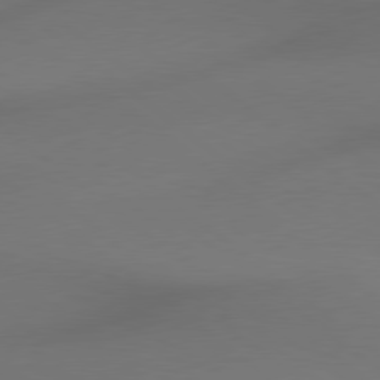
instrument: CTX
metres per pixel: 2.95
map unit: lApd
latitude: 78.8947
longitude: 175.6721
